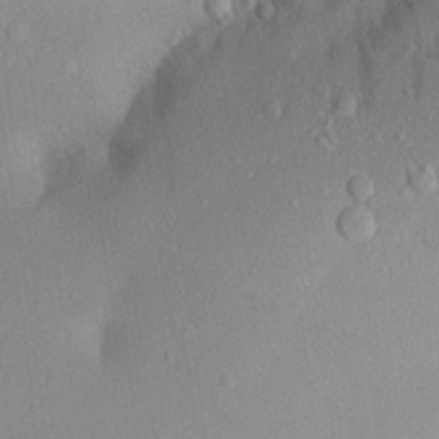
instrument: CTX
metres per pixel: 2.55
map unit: Aa
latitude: 21.0081
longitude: -145.1970
